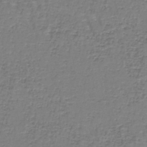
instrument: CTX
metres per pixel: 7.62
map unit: lHb
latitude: -42.9163
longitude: 58.5951
